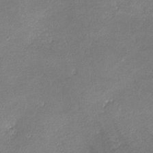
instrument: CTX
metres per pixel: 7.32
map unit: lHvf
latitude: -11.8045
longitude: -102.9325
